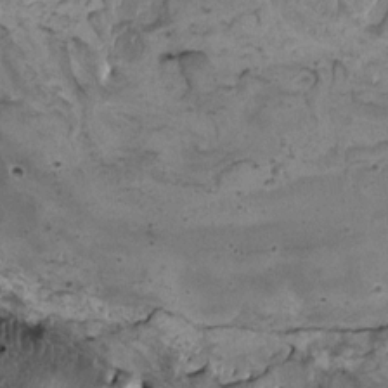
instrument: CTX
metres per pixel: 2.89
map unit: HNhu
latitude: 4.4412
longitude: 3.4643
